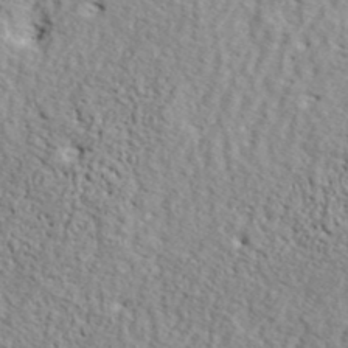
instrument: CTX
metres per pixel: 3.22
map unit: ANa
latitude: 42.2523
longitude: -86.9891
